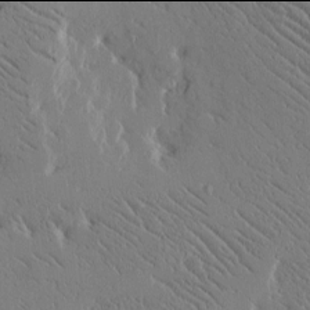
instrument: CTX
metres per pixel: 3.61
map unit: Htu
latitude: -2.0094
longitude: 175.6532
